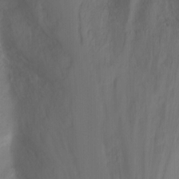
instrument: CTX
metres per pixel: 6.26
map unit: Nhu
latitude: -13.0675
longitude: -41.8583
